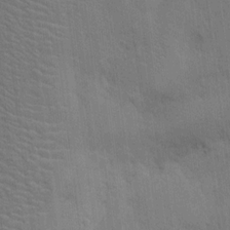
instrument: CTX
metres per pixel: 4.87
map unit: Hto
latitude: 12.0822
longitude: -56.2522
